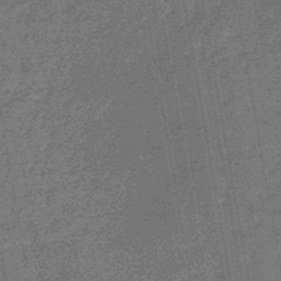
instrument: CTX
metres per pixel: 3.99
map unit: eHb
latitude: -45.6155
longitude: 87.1620
